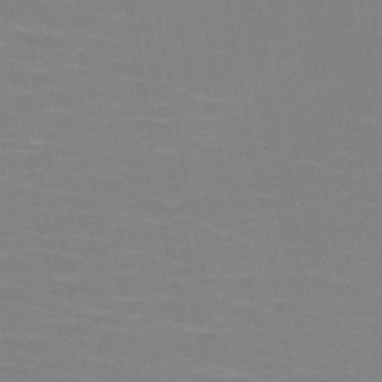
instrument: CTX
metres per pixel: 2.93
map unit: HNb
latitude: -46.7463
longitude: -45.6127
